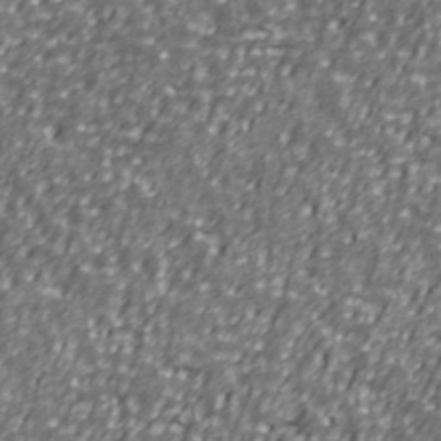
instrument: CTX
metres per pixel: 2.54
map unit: Ave
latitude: 40.8380
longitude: -112.6490
